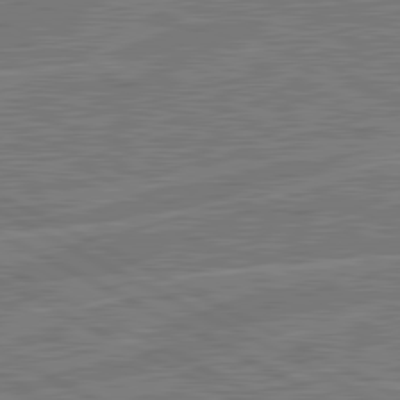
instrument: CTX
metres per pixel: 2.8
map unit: lApd
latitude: 81.2537
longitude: 124.1039
